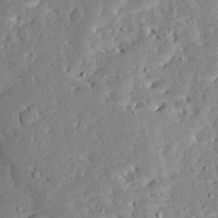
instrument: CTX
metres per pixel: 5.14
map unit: Ave
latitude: 12.8380
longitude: -137.6694
